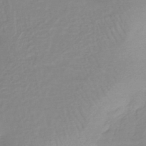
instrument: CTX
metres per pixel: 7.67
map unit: HNb
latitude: -46.1983
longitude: -35.0647
